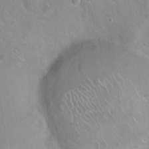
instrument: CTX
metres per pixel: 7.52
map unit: Hto
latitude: 21.1214
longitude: -53.5182
